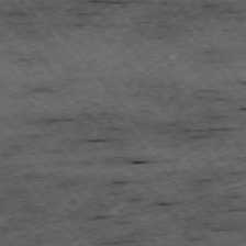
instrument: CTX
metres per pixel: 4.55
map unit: Hpe
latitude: -75.0109
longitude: 4.9919
